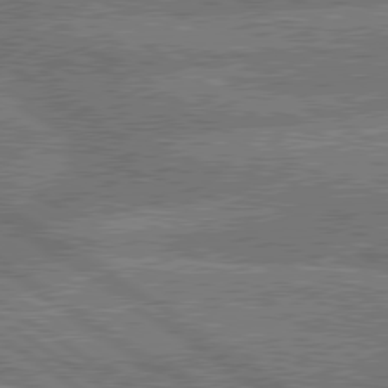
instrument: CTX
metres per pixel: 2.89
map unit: lApd
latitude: 79.9906
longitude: -160.8569
